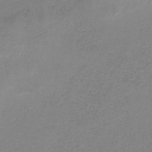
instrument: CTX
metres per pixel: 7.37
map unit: HNb
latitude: -33.9367
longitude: 53.8233
